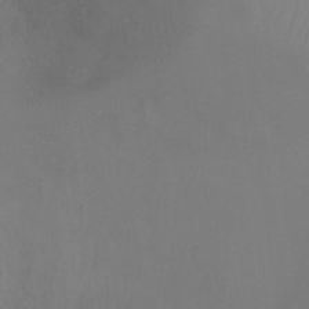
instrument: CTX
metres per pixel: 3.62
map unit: Ht
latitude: -5.8233
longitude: -28.1578
